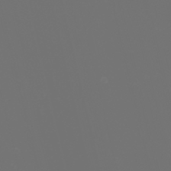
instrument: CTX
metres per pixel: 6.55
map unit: Htu
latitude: -6.3495
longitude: -70.7624
